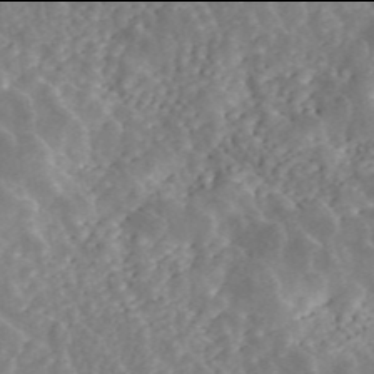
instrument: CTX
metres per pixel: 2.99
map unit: ANa
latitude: 45.9906
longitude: 28.5763
